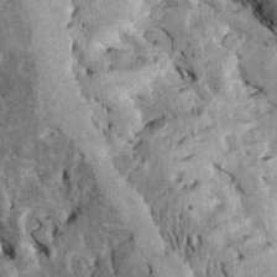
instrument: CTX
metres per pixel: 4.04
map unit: Htu
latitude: -2.0850
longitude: 148.9731
